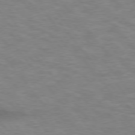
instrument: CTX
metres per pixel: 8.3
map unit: lApd
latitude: 75.8205
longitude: -57.8205
